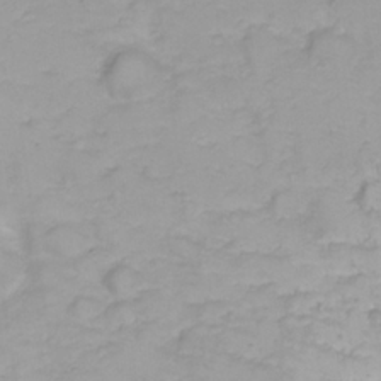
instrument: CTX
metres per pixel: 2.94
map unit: Nhu
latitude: 23.3104
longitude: -60.6679
